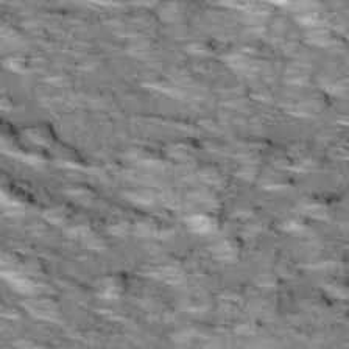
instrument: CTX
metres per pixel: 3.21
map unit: Ave
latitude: 18.7435
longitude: -135.6505
